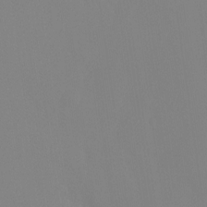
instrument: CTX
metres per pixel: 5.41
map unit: Hto
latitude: -8.5574
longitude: -47.8017
